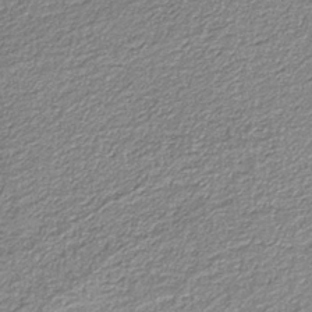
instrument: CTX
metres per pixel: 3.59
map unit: eAb
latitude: -38.3306
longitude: 51.7855
